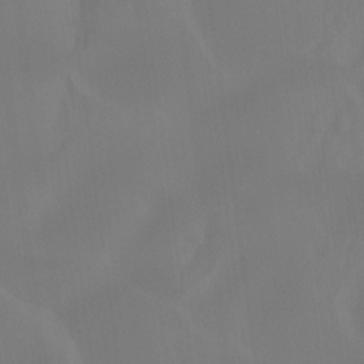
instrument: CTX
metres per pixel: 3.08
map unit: Ht
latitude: -15.3321
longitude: -55.1781
